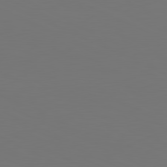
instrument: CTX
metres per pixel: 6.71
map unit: lApd
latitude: 81.2348
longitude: 147.6911
